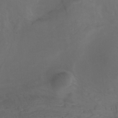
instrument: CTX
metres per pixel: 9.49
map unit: Htu
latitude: -7.4454
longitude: -68.7624
